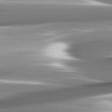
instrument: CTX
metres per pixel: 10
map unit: lApd
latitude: 82.3089
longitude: -141.8205
